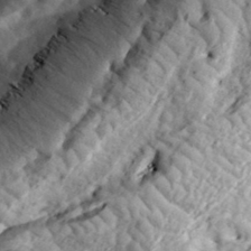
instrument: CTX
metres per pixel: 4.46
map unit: eHh
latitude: 35.9150
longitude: -79.3104
